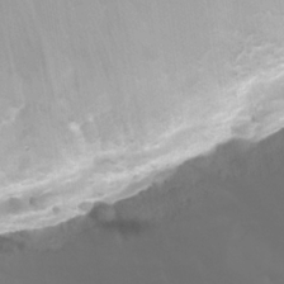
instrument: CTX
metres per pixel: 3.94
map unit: Nhe
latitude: -35.1620
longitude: -144.6679
